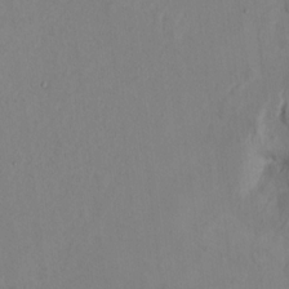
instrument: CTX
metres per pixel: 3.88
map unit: Ht
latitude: 10.3845
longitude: -32.3089
